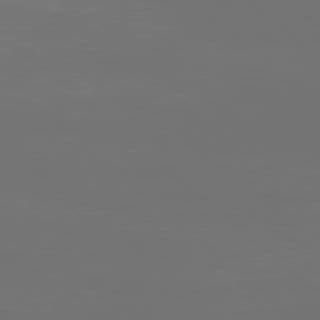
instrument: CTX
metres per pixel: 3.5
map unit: Ap
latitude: -78.5007
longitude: -96.8380
